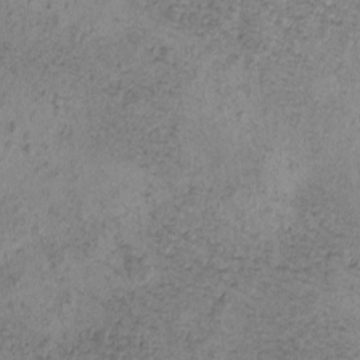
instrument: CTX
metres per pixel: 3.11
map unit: eHh
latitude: -0.8786
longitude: 19.0109
